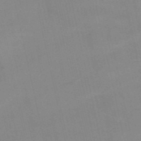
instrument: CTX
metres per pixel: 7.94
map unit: HNb
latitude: -52.7085
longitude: -45.1025
